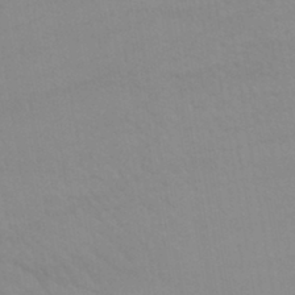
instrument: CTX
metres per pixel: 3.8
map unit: lHb
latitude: -42.2361
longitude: 66.9731
